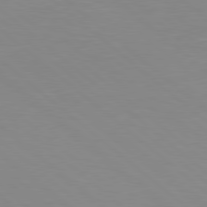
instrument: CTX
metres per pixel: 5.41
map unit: lApd
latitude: 78.9514
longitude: -176.1578
